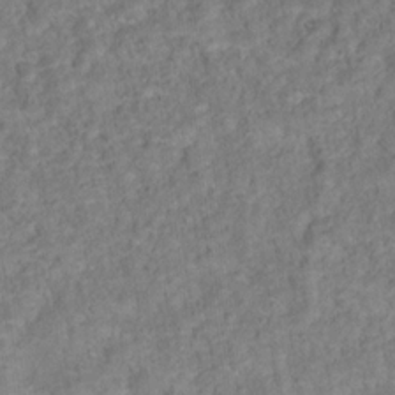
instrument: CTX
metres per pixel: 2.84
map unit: Ht
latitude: 14.9325
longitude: -37.7450
